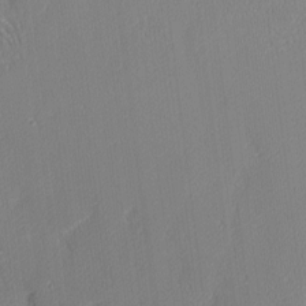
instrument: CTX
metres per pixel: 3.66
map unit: Nhu
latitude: 2.4601
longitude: -75.9339
